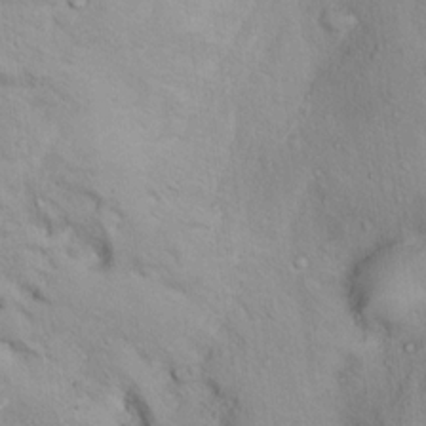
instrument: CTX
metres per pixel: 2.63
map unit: Ht
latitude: 14.0444
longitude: -37.1970
